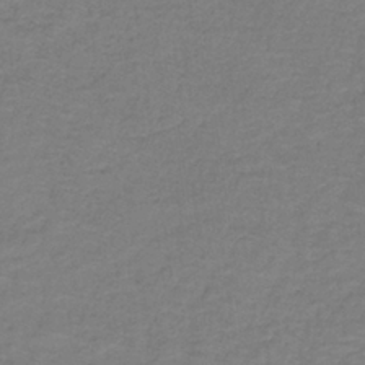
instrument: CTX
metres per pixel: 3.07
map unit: HNb
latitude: -36.6518
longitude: 53.3698
